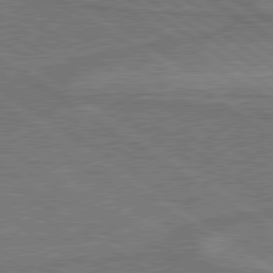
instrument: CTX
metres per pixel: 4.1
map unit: lApd
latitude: 79.8017
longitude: 166.2361
